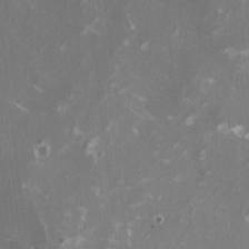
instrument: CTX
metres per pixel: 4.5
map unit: HNhu
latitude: 1.5182
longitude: -3.5182
